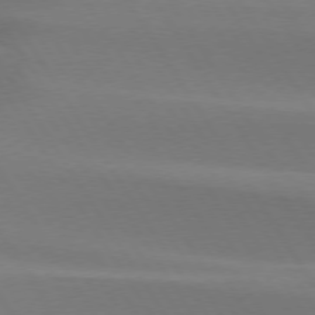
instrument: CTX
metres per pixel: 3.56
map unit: lApd
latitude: 74.7435
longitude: -66.3656
